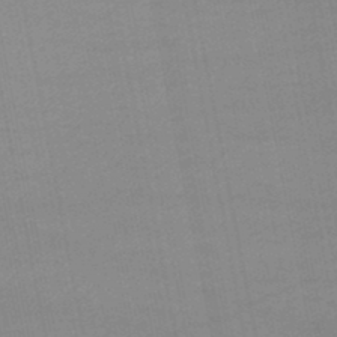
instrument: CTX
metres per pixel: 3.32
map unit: lHb
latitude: -47.1053
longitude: 58.5384
